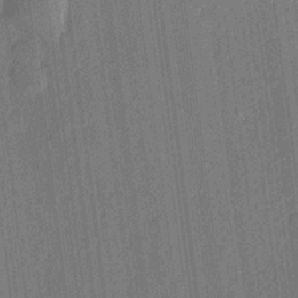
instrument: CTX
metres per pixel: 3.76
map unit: lHvf
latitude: 22.6868
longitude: 144.6708
